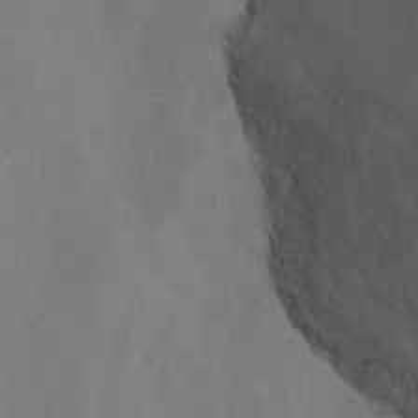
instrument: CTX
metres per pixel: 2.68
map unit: Ht
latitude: 13.2726
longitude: -41.3481
